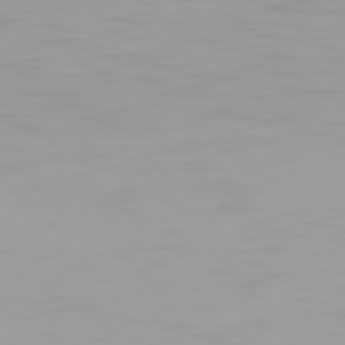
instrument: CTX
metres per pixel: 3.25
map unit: Hpe
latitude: 77.2537
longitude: -163.4616
